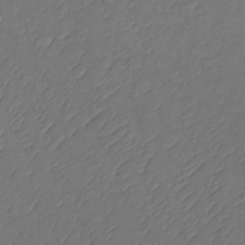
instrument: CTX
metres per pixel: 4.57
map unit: lHb
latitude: -33.6722
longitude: 72.0850
